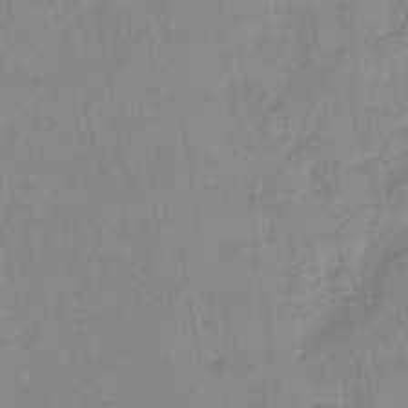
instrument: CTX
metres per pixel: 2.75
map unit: lHb
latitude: -40.1795
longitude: 65.7856
